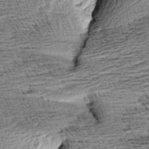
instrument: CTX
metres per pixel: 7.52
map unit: Aa
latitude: 7.4993
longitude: -137.7072
